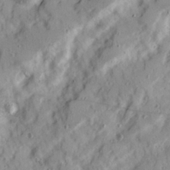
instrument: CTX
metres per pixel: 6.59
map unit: Ave
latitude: 22.2522
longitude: -131.6316
